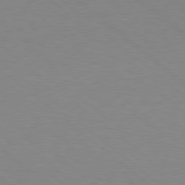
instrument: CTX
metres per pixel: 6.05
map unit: Hpe
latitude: 78.3279
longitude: -151.1592
